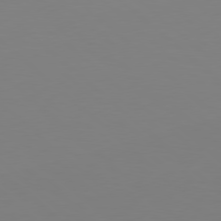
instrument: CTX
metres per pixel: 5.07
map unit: Hpe
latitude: 78.1200
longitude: -172.1199
